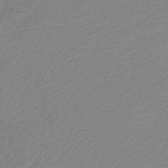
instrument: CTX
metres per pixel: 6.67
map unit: lHb
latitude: -45.9556
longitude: 65.2187
